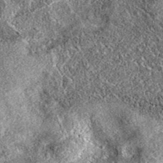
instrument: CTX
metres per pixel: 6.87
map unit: eAb
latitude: 36.7057
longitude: 111.7856
